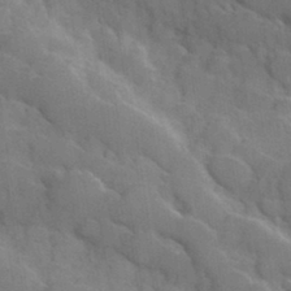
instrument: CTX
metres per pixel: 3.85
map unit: Hve
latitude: 31.2915
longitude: 151.2187
